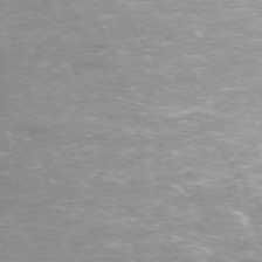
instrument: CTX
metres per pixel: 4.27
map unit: Ap
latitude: -74.8975
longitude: -75.9717
